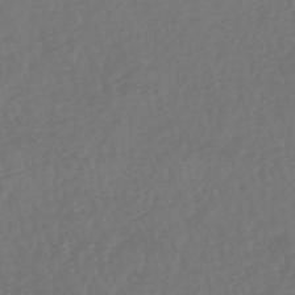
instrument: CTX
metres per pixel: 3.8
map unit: HNhu
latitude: -48.5952
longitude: 101.8989
